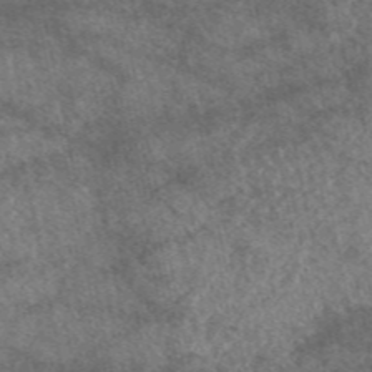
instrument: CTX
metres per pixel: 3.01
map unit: eAb
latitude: 47.7450
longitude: 118.0850
